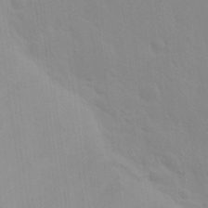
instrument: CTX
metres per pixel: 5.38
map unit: Nhu
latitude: 23.6883
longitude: -63.2537
